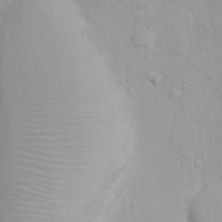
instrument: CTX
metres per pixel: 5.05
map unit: Ht
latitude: 3.7071
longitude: -22.5735
